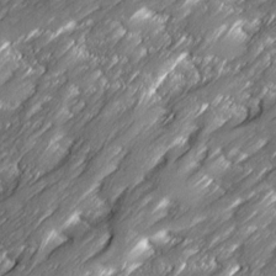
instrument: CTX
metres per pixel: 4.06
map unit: Ave
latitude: 16.7813
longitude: -135.3670
